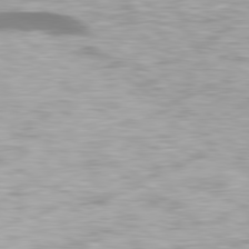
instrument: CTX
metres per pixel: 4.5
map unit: lApd
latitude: 79.3293
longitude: -47.3860
